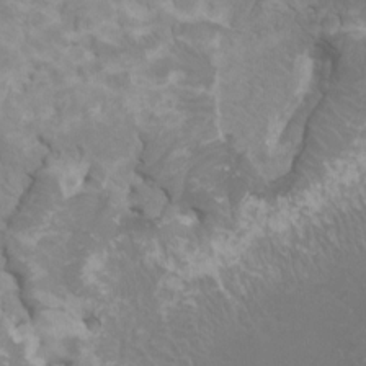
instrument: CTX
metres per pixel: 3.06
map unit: HNhu
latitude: 3.6694
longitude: -1.9906
